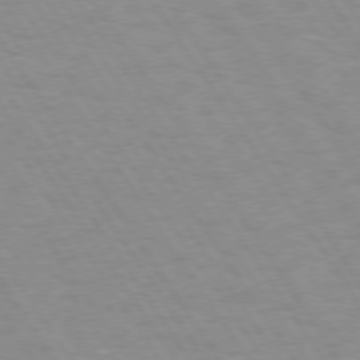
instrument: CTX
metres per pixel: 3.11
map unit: Hpe
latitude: 73.8395
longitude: -136.8191
